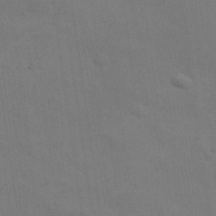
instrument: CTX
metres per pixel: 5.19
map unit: Nhu
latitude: 28.1578
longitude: -71.5182
